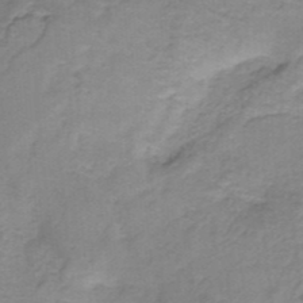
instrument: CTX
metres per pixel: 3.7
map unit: HNb
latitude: -33.9178
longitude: 60.4062
